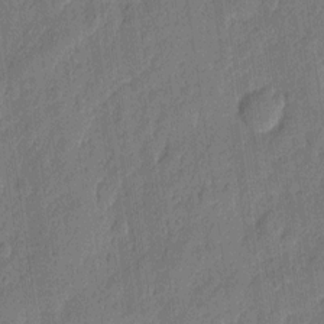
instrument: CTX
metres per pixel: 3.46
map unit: eHh
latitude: 6.9892
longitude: -74.1956
